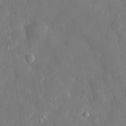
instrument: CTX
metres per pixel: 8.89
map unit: eHh
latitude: 29.6127
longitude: -78.3656
